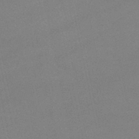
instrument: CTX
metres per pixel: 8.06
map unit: lHb
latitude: -46.2550
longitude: 58.4628
